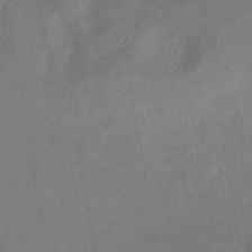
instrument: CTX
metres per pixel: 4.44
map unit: HNhu
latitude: -43.3131
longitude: 91.6533
